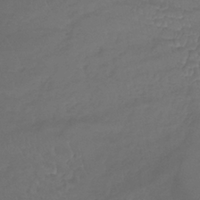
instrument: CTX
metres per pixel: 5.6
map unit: lHb
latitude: -39.3321
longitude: 70.6708
